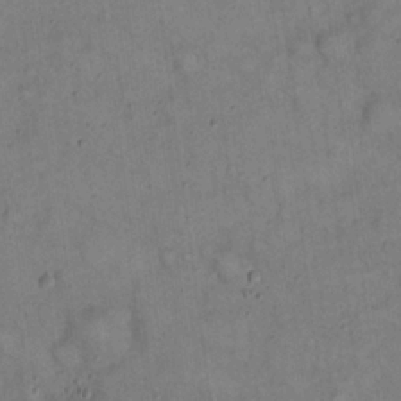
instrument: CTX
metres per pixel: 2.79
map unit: eHh
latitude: 20.2901
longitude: -60.2333
